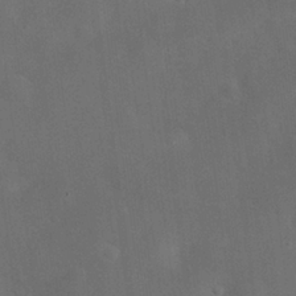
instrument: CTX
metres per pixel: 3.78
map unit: eHh
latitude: 25.8016
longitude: -69.0081
